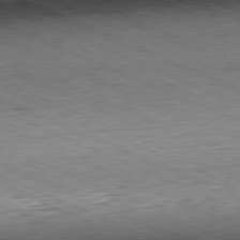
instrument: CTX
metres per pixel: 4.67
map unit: Hpe
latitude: -81.6911
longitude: 11.6155
